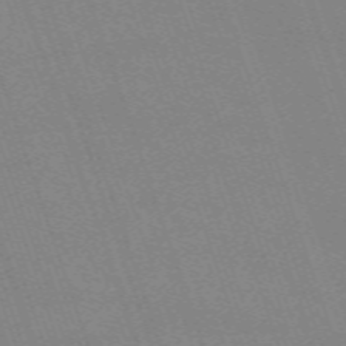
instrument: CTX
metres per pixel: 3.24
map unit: eHh
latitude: -64.4251
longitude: 51.5777
